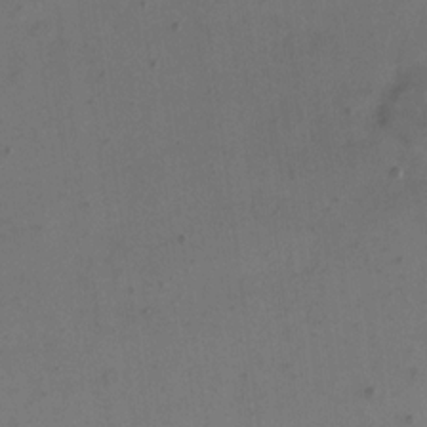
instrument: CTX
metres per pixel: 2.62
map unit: eHh
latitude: 15.8395
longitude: -67.8961
